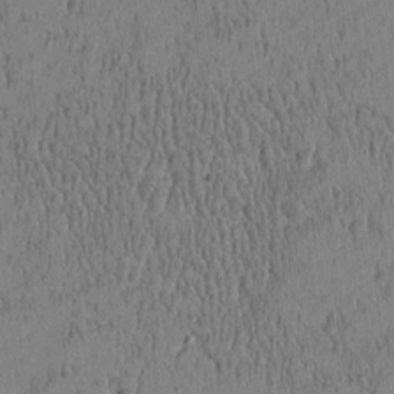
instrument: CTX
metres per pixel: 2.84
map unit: Htu
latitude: -4.8219
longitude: 175.0864
